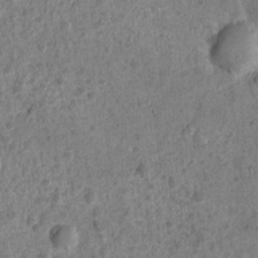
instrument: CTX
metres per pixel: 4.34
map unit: Nhu
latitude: 2.4790
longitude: -16.2900
